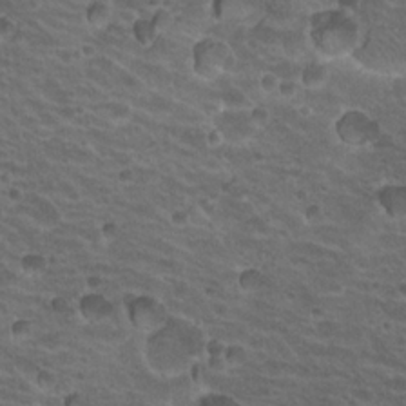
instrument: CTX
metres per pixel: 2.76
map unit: Hto
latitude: 19.8583
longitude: -32.5357
